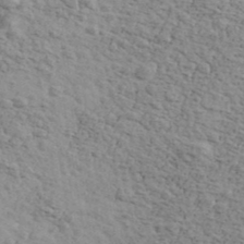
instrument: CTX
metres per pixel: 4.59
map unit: Ave
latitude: 41.4426
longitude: -109.4804
